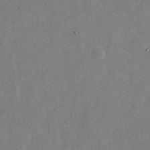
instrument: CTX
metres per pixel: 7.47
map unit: eHh
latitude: 12.7624
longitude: -68.1578
